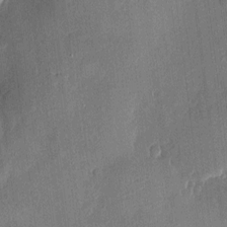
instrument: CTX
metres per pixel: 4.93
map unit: eHh
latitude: 4.7246
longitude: -74.7435
